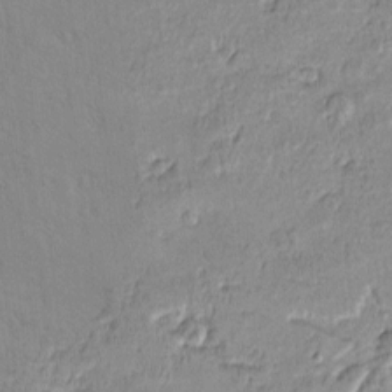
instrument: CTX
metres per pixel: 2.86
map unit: Nve
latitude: -8.6329
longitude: 174.2361
